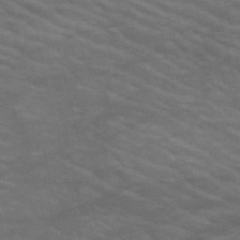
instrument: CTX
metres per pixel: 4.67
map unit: HNb
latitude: -53.4076
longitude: -44.7813
